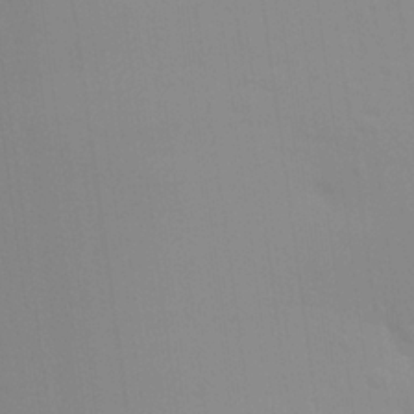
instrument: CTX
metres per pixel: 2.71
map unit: Aa
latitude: 24.8002
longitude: -145.5371
